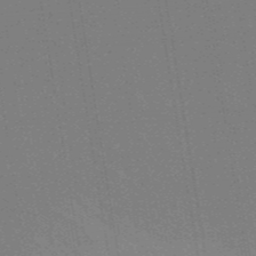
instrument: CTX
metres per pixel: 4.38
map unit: lHb
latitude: -48.1795
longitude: 73.6344
